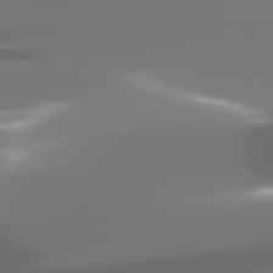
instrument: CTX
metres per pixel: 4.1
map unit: lApd
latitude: 82.2333
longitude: -145.8205
